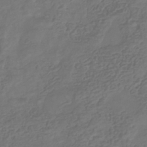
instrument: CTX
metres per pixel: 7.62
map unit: eHb
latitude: -34.8597
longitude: 80.4629
